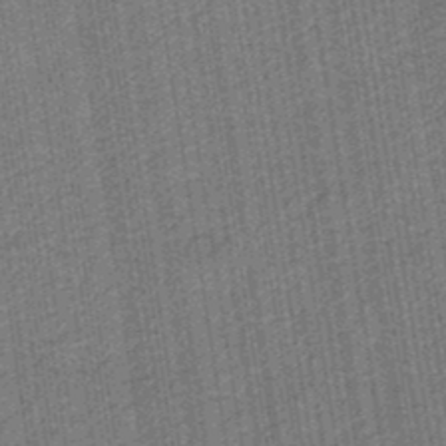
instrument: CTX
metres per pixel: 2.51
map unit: eHb
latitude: -30.3306
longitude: 70.4440
